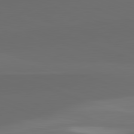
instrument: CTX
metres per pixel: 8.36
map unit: lApd
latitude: 82.2333
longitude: 134.9920
